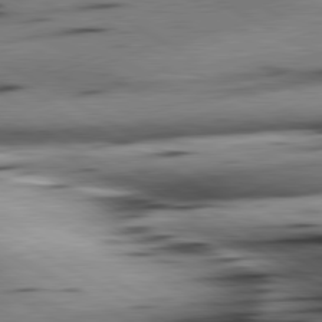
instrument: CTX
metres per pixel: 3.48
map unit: lApd
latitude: 80.4790
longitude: 163.1242
